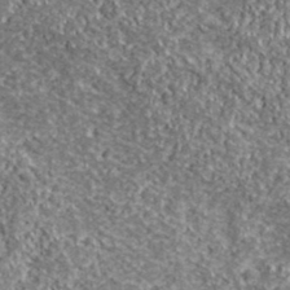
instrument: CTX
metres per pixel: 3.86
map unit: lHvf
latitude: 38.7057
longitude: -87.8394
